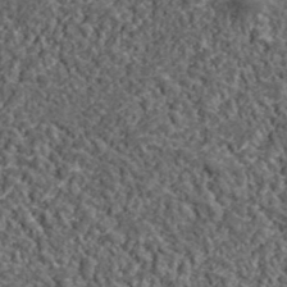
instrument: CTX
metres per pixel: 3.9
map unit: lHvf
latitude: 39.0458
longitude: -87.9528
